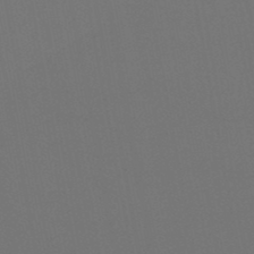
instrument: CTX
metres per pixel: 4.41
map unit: lHb
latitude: -47.7099
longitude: 68.6140
